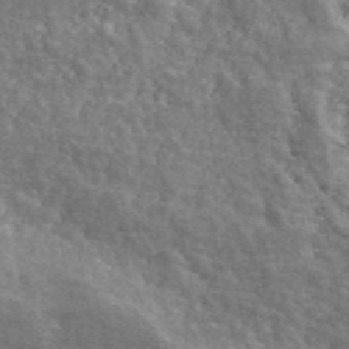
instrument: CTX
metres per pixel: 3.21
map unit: ANa
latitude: 44.6112
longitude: 45.3510
